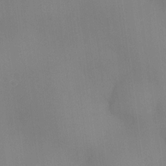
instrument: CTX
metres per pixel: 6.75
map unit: eHh
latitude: -22.8030
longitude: 14.9920
